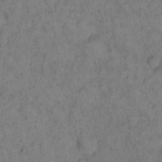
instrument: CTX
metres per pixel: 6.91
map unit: eHh
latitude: 16.6868
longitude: -62.2145
